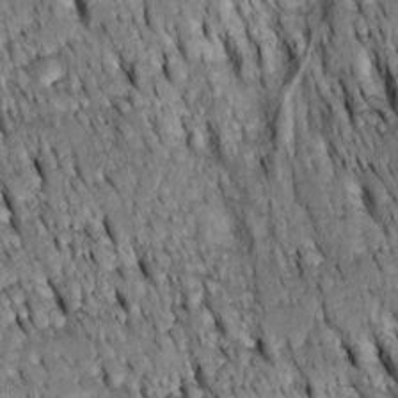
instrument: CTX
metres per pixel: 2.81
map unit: Htu
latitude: -3.0108
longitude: 150.7841
